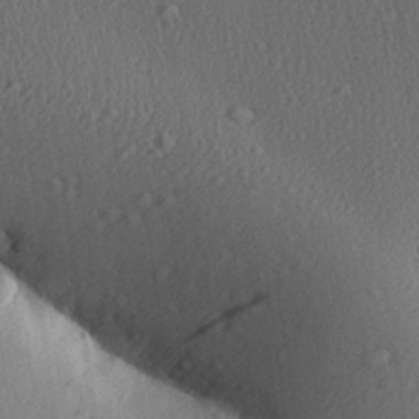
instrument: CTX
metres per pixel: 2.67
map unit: Aa
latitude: 27.4427
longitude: -138.0822
